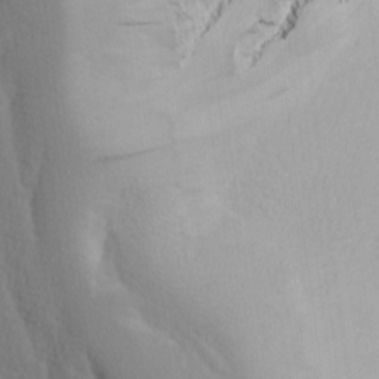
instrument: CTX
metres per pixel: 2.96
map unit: lAa
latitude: -9.5210
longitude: -125.6693
